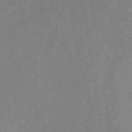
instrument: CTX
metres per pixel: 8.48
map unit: lHb
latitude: -37.5588
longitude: 73.8989
